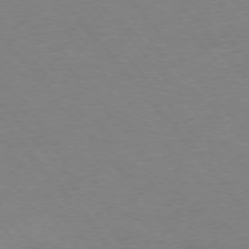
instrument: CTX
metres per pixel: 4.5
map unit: Ap
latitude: -76.6141
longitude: -88.9514
